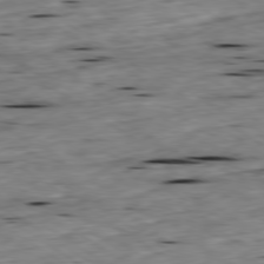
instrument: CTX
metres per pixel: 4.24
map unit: Ap
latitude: -79.9556
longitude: -91.1592
